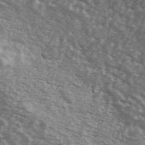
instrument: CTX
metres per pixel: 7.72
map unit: Ave
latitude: 39.5371
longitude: -108.9324
